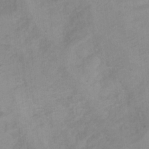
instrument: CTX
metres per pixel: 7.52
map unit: Hto
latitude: 7.0836
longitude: -36.4412
